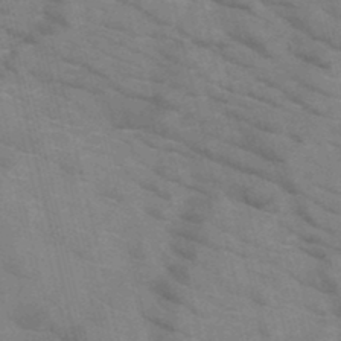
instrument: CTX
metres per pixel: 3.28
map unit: HNb
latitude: -47.8611
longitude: -47.8773
